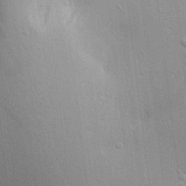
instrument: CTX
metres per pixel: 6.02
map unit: Aa
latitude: 18.2144
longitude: -141.8394
